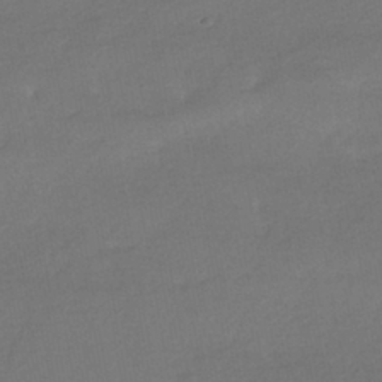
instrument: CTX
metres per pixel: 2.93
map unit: HNhu
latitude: -42.8408
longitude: 95.4076
